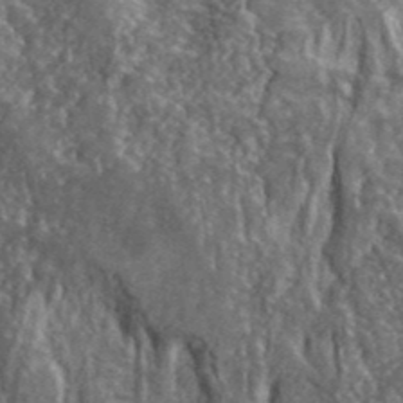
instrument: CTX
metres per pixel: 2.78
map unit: lHvf
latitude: 41.5182
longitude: -89.5183
